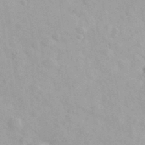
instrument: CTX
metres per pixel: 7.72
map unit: Ave
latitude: 39.9528
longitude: -107.1592
